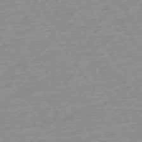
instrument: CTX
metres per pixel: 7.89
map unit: Ap
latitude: -74.5952
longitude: -83.4615
